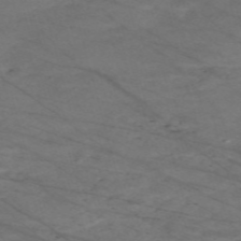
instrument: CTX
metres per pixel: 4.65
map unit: Nve
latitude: -59.4265
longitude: 61.4077
